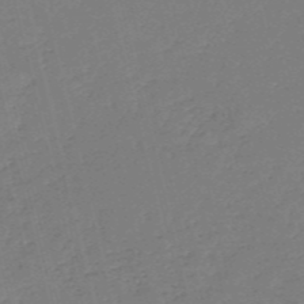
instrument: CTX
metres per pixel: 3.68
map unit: HNb
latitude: -54.5952
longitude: -39.5938
